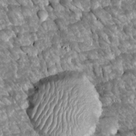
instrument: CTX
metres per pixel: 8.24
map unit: Htu
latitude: 2.5168
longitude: 142.4629
